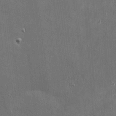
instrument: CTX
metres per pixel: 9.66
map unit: eHh
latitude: 3.9717
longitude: -70.4979
